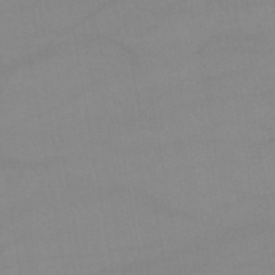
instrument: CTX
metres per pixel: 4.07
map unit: lHb
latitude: -43.9745
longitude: 67.2187
